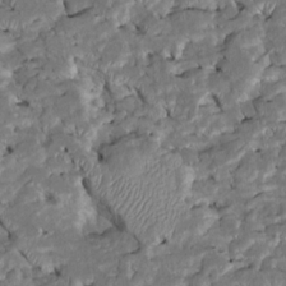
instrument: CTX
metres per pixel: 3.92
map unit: Htu
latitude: -7.2187
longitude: 145.6344
